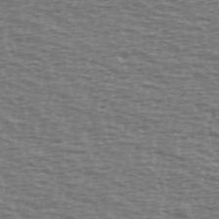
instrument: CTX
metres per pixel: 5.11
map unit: Ave
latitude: 38.4412
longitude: -113.5938
